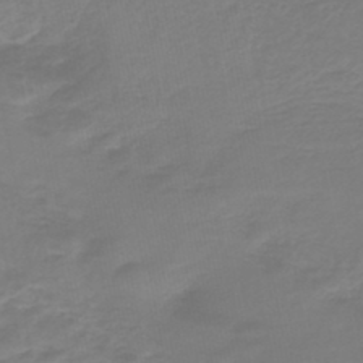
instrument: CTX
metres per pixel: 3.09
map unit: lHb
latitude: -42.6896
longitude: 63.4076
